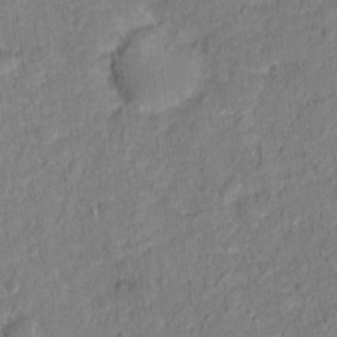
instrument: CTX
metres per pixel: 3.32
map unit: Hto
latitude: 13.3293
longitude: -37.6127
